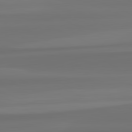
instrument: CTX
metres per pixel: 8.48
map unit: lApd
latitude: 82.3467
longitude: -173.9150
